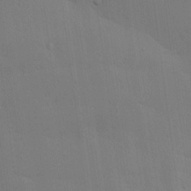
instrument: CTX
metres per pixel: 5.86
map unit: lAa
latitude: 19.6694
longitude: -138.6301
